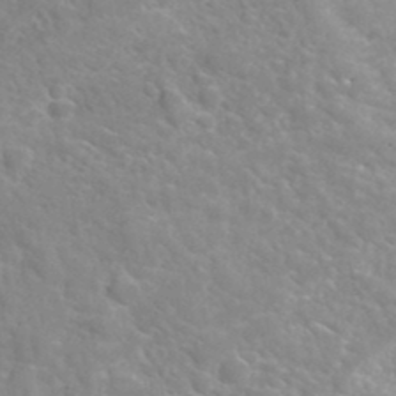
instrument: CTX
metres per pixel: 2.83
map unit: Hto
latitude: 36.0822
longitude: -47.3671
